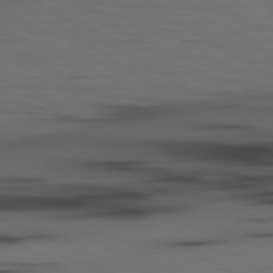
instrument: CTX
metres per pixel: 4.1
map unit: lApd
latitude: 79.9906
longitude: 160.9542
